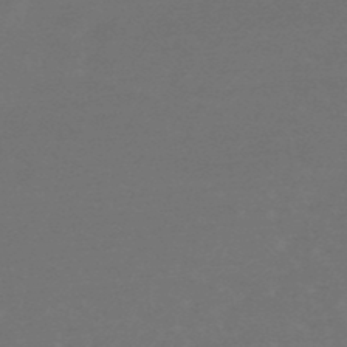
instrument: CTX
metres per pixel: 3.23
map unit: lHb
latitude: -49.5022
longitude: 72.5574
